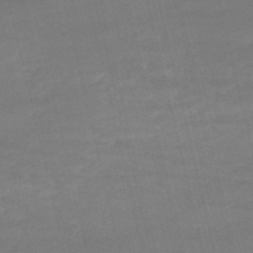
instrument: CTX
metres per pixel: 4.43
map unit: HNb
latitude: -52.9541
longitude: -37.9717
